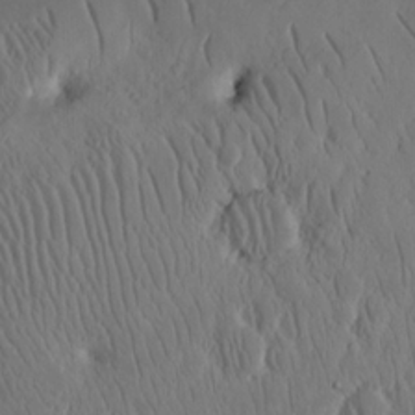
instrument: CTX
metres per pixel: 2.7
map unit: eHh
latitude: 15.8206
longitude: -73.4049
